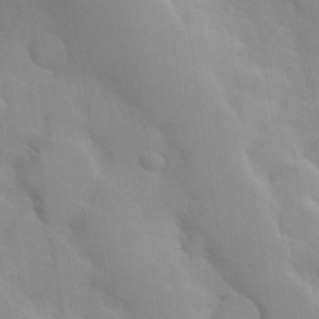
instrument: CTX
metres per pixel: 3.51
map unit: Hve
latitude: 30.9892
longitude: 151.0109
